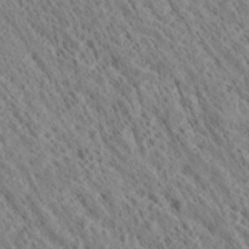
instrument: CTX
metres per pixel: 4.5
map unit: Ave
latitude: 21.3482
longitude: -140.0255
